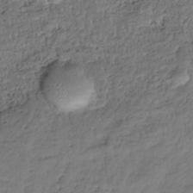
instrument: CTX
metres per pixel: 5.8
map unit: HNhu
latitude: -36.4440
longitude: 33.5588
